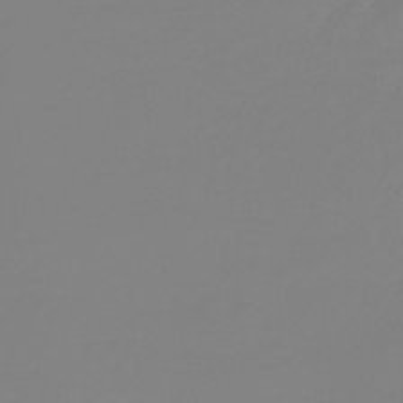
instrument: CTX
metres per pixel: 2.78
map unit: lHb
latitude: -41.0864
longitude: 60.4629
